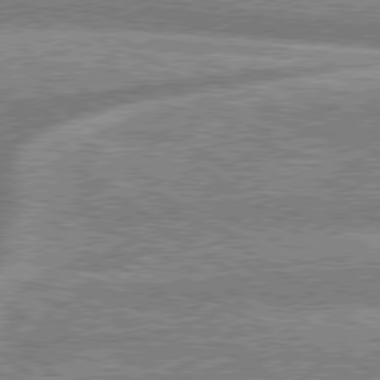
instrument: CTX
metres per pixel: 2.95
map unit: lApd
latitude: 78.9514
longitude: -159.8772
